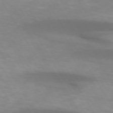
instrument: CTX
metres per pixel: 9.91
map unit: lApd
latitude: 73.3293
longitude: -53.2348
